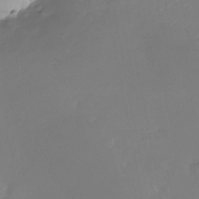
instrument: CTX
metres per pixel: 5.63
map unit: Nhu
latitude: -26.7841
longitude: -73.3104
